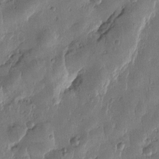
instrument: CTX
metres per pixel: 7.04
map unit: Htu
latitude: 0.1011
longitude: -177.5371
